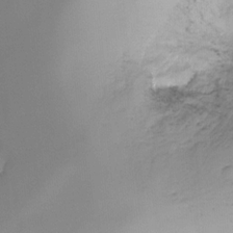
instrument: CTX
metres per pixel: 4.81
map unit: Ht
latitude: -16.7275
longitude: -48.7624
